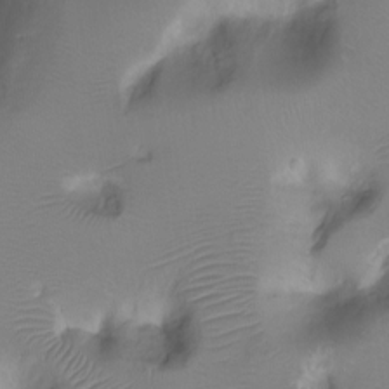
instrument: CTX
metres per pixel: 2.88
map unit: Ht
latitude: -6.7841
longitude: -27.4427
